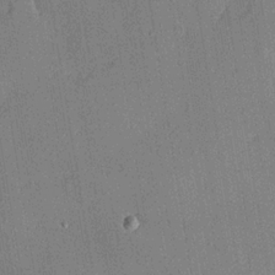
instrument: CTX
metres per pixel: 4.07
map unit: lHvf
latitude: 20.7435
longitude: 144.9542
